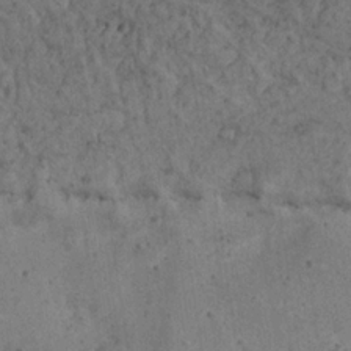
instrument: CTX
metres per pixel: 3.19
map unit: Nhu
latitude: 22.4790
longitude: -67.8394
